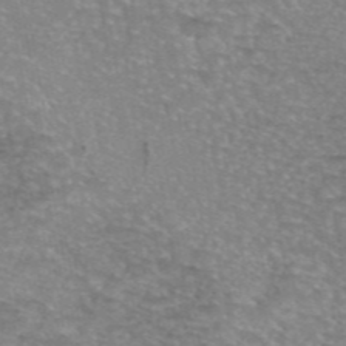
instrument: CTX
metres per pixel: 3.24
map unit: eAb
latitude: 45.7072
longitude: 102.7841
